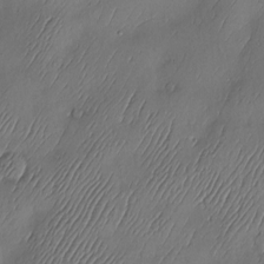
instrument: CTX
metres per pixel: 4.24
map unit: Hve
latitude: -10.8975
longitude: 173.5966
